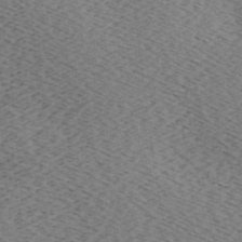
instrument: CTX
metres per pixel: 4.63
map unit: lAa
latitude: -7.1620
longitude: -123.6883
